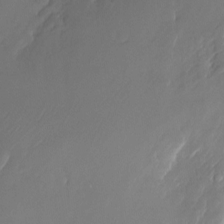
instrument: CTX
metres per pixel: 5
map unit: Nhu
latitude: -22.4629
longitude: -72.1200
